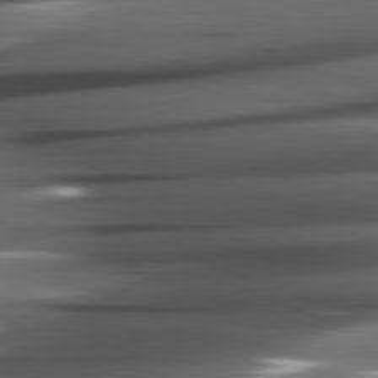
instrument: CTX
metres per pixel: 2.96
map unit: lApd
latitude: 81.9339
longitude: -144.6868
